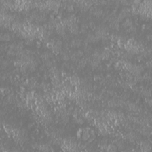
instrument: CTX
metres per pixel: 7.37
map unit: HNhu
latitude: -2.5573
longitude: 11.1620
